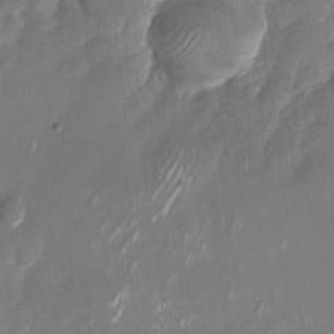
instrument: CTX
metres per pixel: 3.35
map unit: Nhu
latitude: -27.8989
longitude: -74.6113
